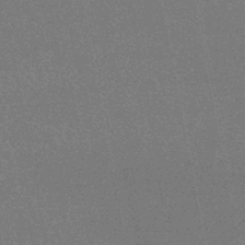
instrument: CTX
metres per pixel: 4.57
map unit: HNhu
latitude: -47.5021
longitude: 99.8800
